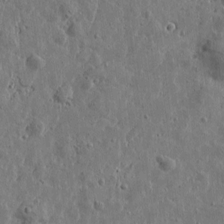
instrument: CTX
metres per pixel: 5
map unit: Htu
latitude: 0.1577
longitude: -178.0444
